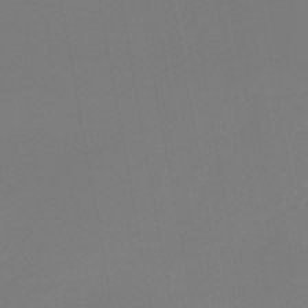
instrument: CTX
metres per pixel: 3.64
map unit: lHb
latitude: -47.7477
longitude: 71.0487
